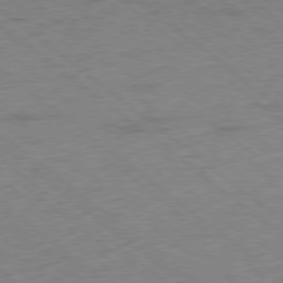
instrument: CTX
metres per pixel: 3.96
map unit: Ap
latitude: -78.7463
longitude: -50.0633
